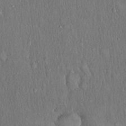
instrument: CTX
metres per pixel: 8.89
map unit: Hto
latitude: 18.1955
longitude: -60.8380
